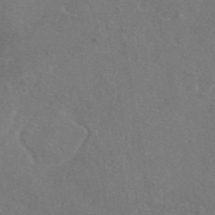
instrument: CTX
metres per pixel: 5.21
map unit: eAb
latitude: 47.0837
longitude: 110.7463
